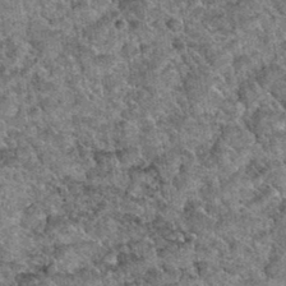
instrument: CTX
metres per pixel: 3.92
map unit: Hto
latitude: 35.1781
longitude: -52.4979
